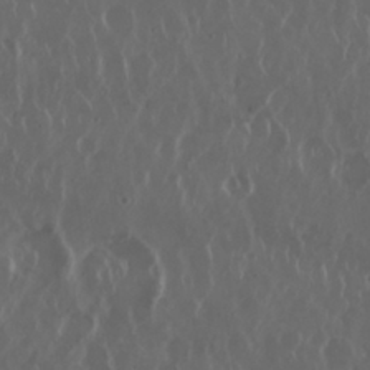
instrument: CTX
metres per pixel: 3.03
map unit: Nhu
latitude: 30.1200
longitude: -59.4615
